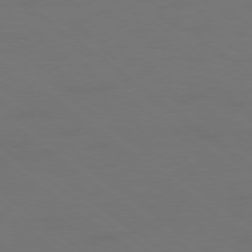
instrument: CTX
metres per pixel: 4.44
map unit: Ap
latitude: -79.0486
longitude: -62.4979
